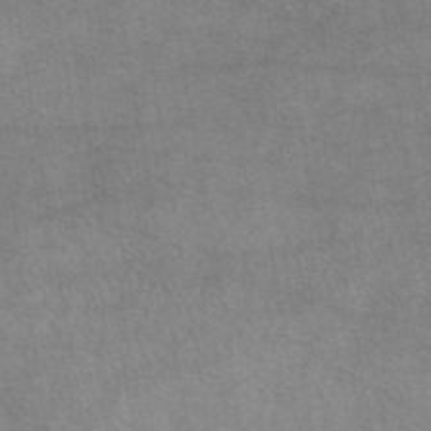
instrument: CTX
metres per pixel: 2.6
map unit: eAb
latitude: 44.7624
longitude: 109.5210
